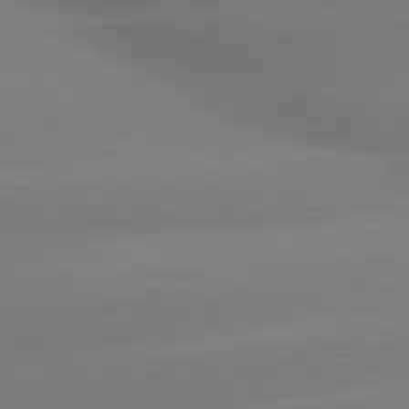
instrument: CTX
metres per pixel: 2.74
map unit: lApd
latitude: 80.1578
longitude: -149.6316
